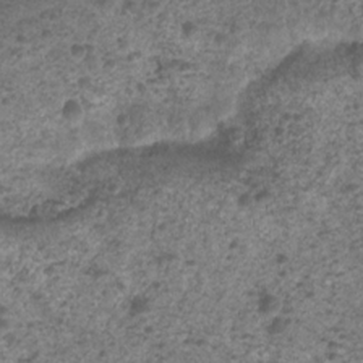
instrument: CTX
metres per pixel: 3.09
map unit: Nhu
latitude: 2.4979
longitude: -15.5938
